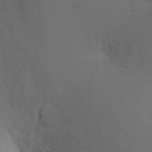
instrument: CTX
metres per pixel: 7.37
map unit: eHh
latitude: -5.4454
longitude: -84.1200
